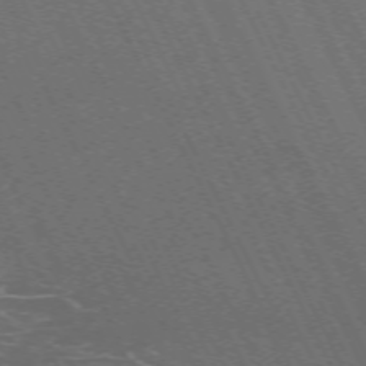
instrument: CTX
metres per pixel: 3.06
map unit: Hpe
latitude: -71.4266
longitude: 8.1984
